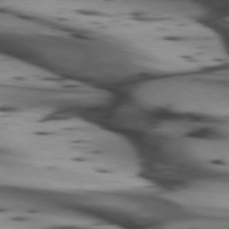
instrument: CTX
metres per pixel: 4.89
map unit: lApd
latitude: 74.2712
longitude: -64.4601
